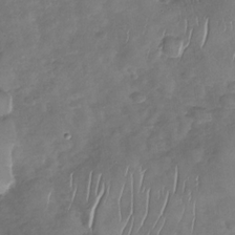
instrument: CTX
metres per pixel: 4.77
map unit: Nhu
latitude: -30.2361
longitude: -59.9528
